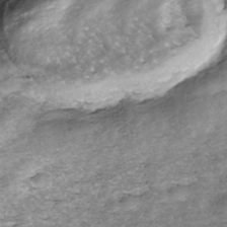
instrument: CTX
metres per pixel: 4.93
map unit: Nhe
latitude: -39.5588
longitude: -116.6491
